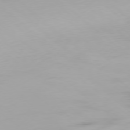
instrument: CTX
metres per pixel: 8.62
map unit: Ap
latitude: -78.7274
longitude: -61.2726
